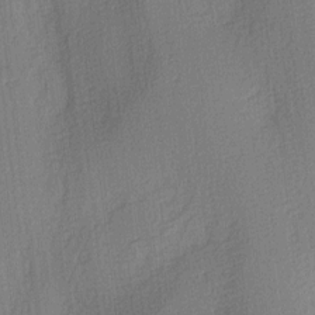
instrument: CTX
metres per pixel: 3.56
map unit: lAa
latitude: 3.5749
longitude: -111.6316
